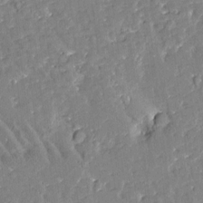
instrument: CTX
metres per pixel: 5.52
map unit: Htu
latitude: -2.1794
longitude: 174.8407
